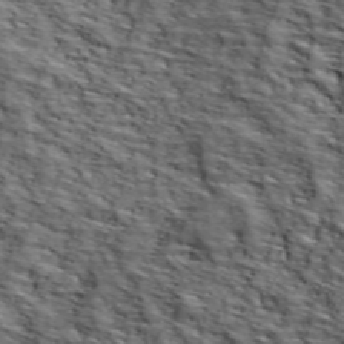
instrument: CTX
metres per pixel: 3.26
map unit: lHvf
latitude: 39.0080
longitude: -86.8947
